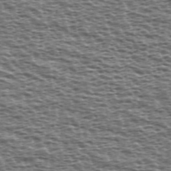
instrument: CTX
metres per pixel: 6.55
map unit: Ave
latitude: 38.8569
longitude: -112.4979
